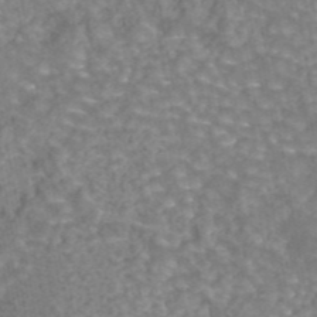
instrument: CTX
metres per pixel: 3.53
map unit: eAb
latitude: 44.3278
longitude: 106.3118
